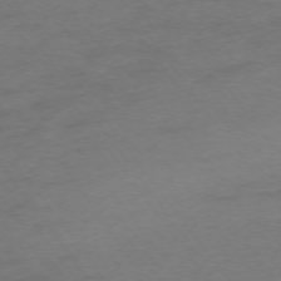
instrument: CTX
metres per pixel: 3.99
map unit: Ap
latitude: -75.0109
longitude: -73.4049
